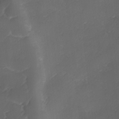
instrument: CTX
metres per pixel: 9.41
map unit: Ave
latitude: -9.9745
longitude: -122.2900
